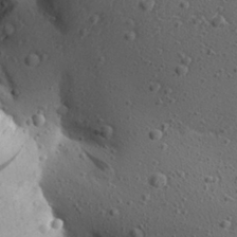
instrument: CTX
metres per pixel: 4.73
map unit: Aa
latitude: 27.2348
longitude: -142.2145
